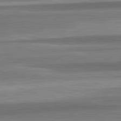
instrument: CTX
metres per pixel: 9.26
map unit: lApd
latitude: 82.7624
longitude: 178.0850
